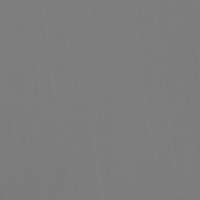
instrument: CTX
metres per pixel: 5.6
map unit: Hto
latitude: -8.4440
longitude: -46.5546
